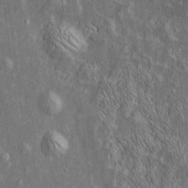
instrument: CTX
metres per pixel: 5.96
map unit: Htu
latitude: -5.7477
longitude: 158.3117
